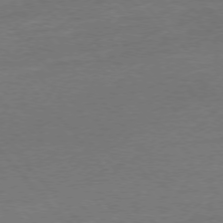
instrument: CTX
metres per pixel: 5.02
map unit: Ap
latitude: -76.8408
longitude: -95.8206
